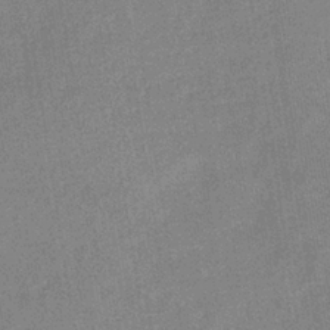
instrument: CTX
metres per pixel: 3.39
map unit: eHb
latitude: -35.3321
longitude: 73.5399
